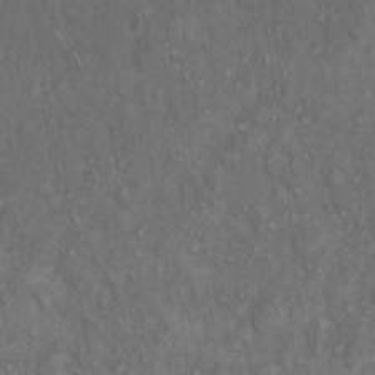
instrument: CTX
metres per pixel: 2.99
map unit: Hto
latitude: 15.7639
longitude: -56.5356
